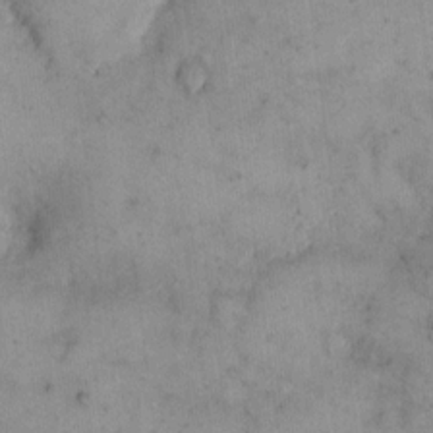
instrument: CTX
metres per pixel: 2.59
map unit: eHh
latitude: 13.7639
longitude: -62.9892
